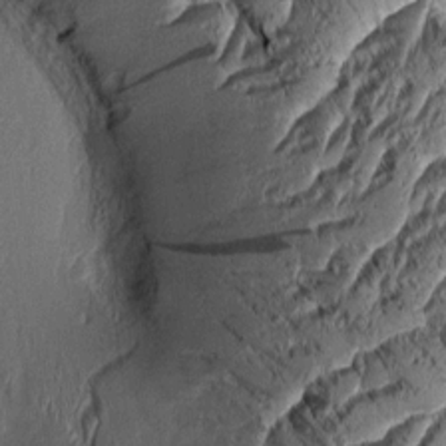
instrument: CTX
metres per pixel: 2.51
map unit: Aa
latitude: 8.7624
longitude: -131.9151
